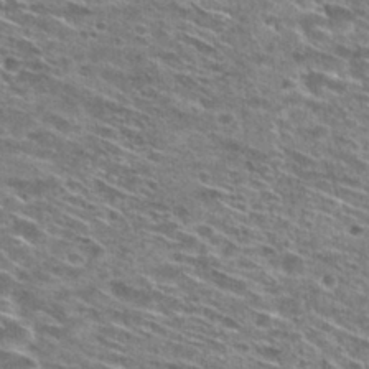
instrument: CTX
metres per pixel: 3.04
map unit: Hto
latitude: 28.5357
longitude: -45.8961
